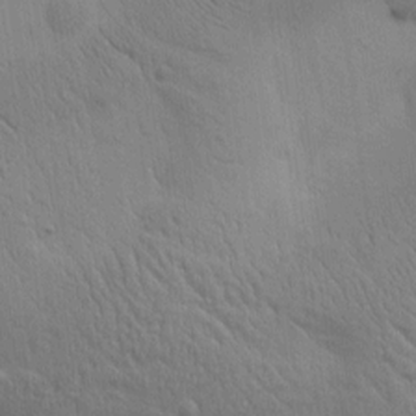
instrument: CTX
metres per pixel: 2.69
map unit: Htu
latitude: 0.8947
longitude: 174.9352
